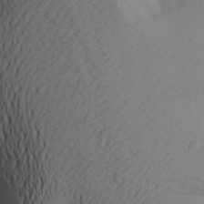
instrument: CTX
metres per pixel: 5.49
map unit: Aa
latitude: 19.5371
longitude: -144.3089
